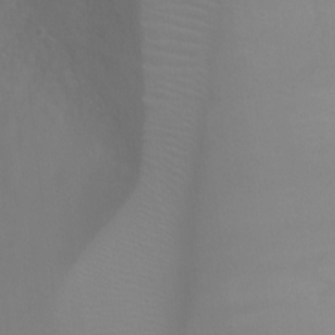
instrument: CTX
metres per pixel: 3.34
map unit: Ht
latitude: -3.2186
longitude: -25.3670
